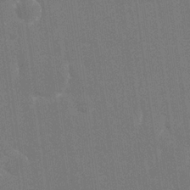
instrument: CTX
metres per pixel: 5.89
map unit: eHh
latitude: 19.7449
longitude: -68.3656
